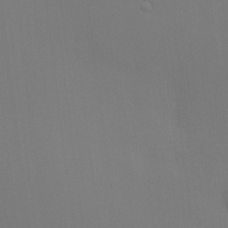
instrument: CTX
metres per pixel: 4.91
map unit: HNhu
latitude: 13.5560
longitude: 13.4077
